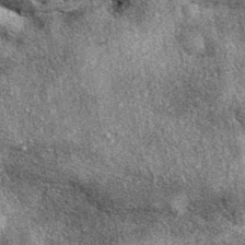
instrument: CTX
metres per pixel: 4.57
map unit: eAb
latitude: 39.6883
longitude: 108.6707
